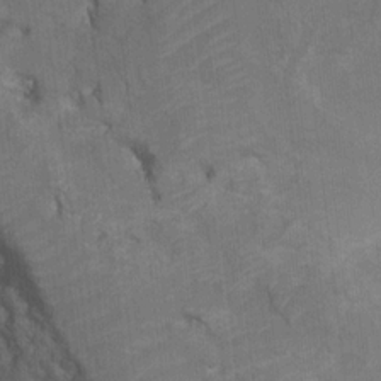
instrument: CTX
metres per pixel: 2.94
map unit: HNhu
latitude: -24.1039
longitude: 50.4062
